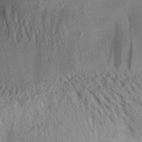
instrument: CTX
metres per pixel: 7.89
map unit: Aa
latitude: 28.3467
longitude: -134.8002
